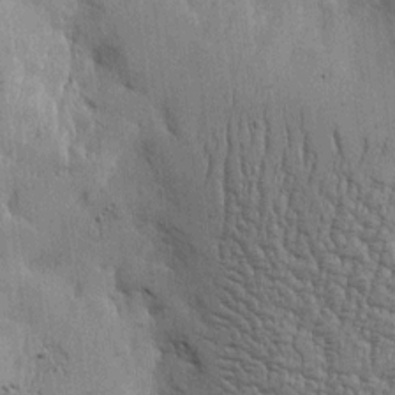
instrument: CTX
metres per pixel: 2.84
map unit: Htu
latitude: -5.9178
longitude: 175.9178
